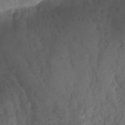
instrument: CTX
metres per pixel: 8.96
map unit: Aa
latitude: -13.0864
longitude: -68.4979
